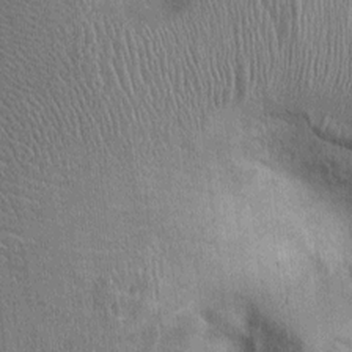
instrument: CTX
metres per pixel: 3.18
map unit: Ht
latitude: -2.2928
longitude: -13.8961
